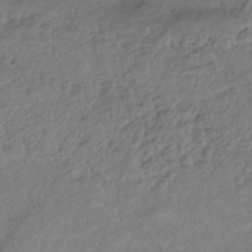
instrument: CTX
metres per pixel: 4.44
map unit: eHb
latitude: -42.3873
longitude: 84.0661
